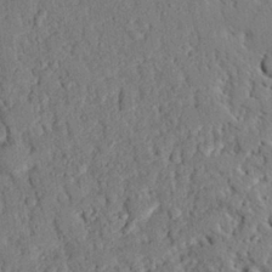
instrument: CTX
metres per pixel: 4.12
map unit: eHh
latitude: 26.4979
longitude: -78.8758
